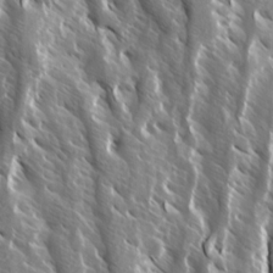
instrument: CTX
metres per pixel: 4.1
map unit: Ave
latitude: 14.8380
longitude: -133.4615
